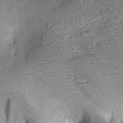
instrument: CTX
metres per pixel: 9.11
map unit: Aa
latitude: 8.9325
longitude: -142.3656
